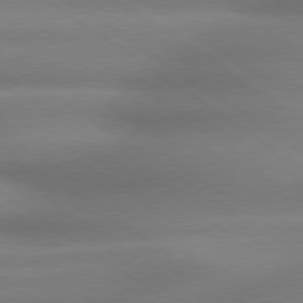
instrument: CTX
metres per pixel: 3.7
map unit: Hpe
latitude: 79.1403
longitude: -134.9136
